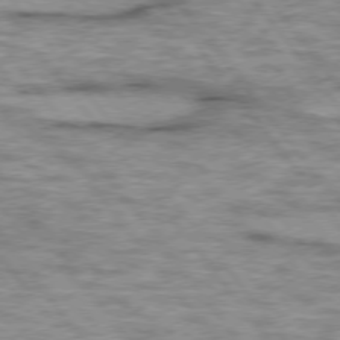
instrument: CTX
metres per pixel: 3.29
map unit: lApd
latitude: 75.2348
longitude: -48.6490
